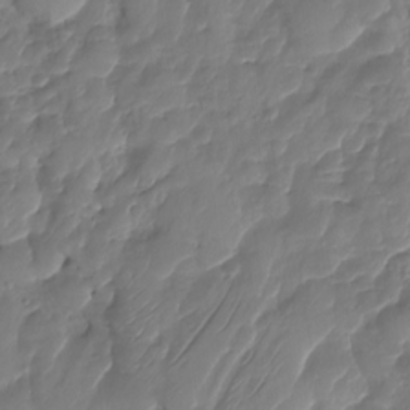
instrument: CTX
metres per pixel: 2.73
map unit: HNhu
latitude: -25.3510
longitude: 50.0850
